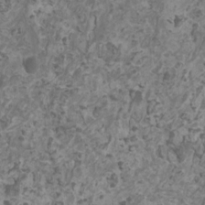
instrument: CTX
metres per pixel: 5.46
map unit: HNhu
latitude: 1.6505
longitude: 3.3131
